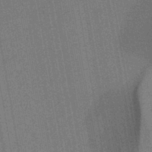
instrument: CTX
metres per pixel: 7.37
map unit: HNb
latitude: -44.3306
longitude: -37.7261
